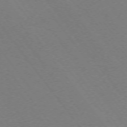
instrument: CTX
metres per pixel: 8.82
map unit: Ap
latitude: -74.7086
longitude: -74.8380
